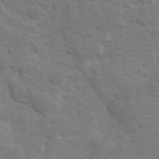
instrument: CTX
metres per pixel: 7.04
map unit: Ave
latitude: 10.2712
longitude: -104.1011
